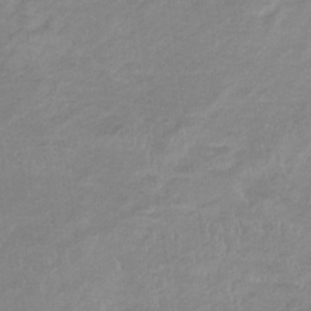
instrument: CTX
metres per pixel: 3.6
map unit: eHb
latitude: -33.6533
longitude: 68.5195
